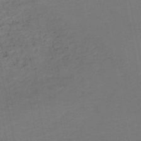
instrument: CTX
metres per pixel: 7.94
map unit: HNb
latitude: -48.0094
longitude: 58.5384
